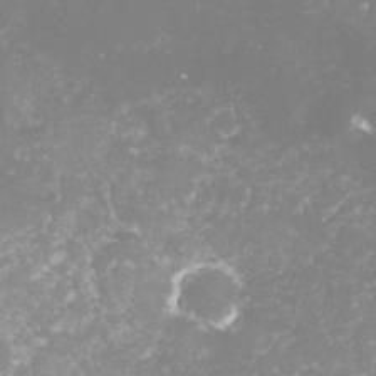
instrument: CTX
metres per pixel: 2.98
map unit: lHvf
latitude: -15.3510
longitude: -98.2333
